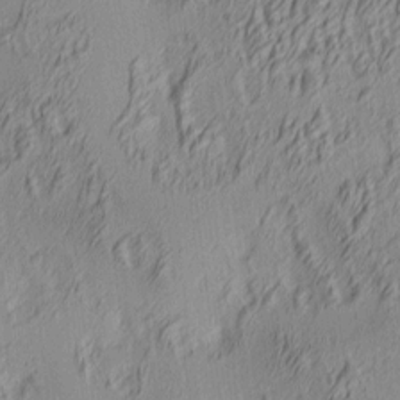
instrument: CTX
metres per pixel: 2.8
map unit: lAa
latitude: 4.1956
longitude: -115.6882
